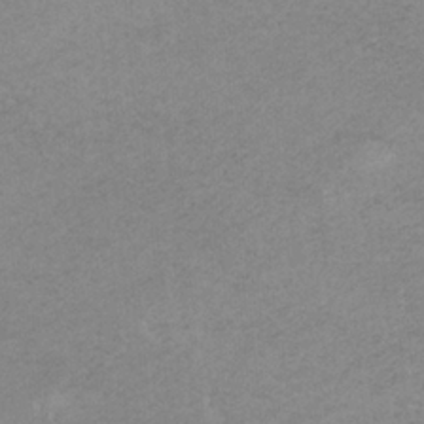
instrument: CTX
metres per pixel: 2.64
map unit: HNb
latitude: -33.9178
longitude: 58.8219
